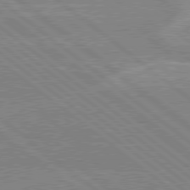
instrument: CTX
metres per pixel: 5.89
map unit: lApd
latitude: 78.9703
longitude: -160.1389
